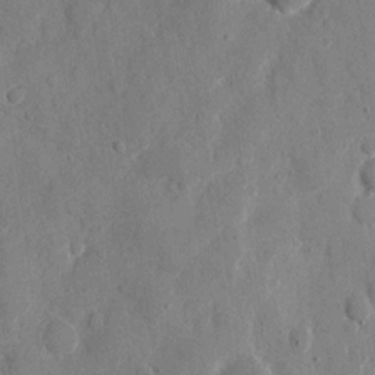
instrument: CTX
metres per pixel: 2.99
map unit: eHh
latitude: 9.9906
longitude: -67.3670
